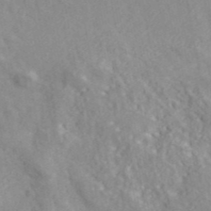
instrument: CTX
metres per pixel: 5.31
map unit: ANa
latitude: 41.8394
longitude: 31.0297
